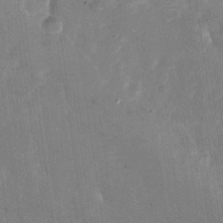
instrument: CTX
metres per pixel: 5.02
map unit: Nhu
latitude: -27.9178
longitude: -78.4790
